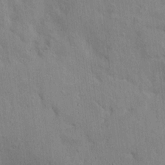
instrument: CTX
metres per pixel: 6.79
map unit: HNhu
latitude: 8.4223
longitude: -3.3670
